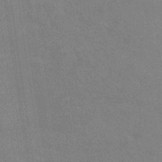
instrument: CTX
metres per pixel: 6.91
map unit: eHb
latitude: -36.7274
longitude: 76.3684
